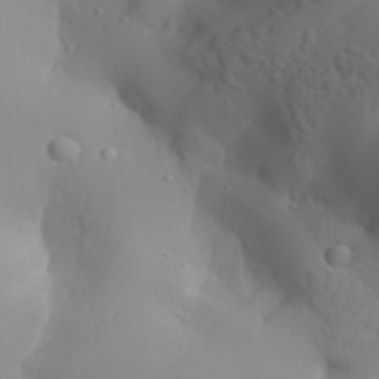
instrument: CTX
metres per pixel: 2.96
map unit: Aa
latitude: 30.1956
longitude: -132.4979
